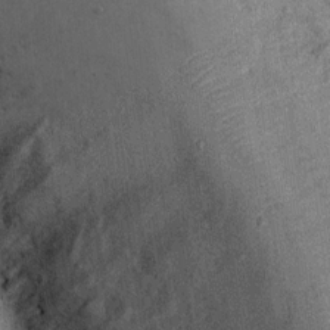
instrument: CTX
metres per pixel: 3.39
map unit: Ht
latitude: 9.9717
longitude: -39.3104
